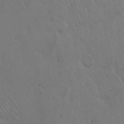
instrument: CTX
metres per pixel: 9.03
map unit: Hto
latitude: 17.9150
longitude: -59.9339
